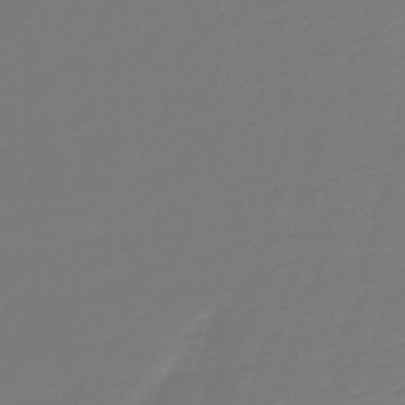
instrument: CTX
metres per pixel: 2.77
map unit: lHb
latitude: -42.7274
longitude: 77.9556
